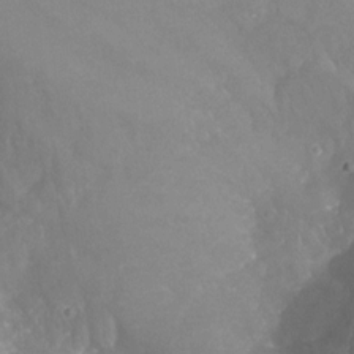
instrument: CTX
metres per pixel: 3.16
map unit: Nhu
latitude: -25.8611
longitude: -57.0647
